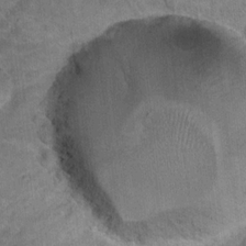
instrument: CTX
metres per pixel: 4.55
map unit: Hto
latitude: 17.8394
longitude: -36.5924
